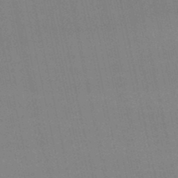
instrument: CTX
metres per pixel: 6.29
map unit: lHb
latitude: -48.0283
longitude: 61.5210
